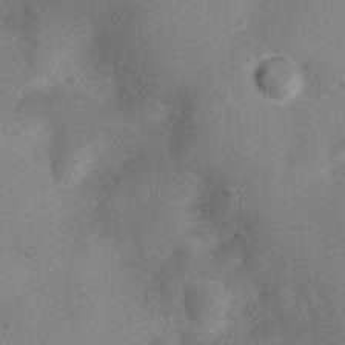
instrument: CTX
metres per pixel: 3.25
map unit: Nhu
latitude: 4.4223
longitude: -24.9702
